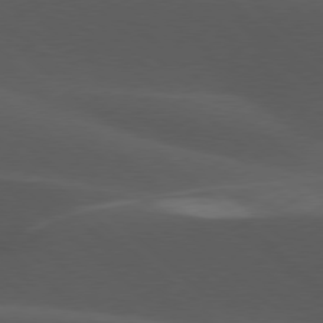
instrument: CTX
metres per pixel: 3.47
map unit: lApd
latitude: 77.7449
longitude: -54.4223
